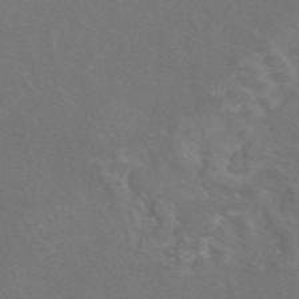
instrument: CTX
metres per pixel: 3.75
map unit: eAb
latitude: 46.6869
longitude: 109.9556
